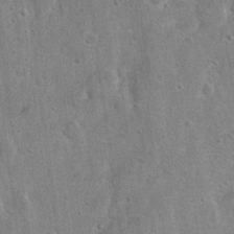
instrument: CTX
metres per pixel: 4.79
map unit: Hto
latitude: 11.0081
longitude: -36.0822
